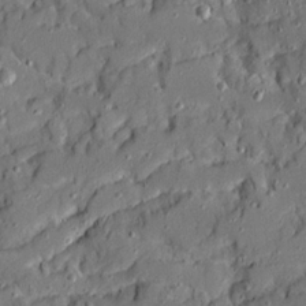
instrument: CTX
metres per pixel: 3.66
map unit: Ave
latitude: 19.2348
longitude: -128.8191
